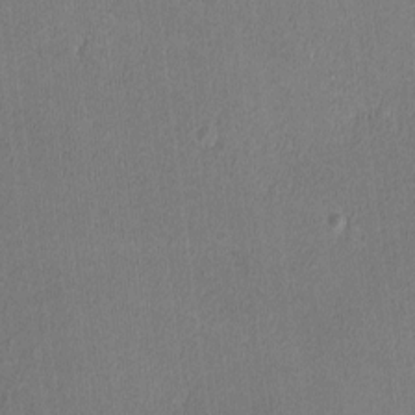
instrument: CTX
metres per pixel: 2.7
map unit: lHvf
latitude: -12.7274
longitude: -100.6491
